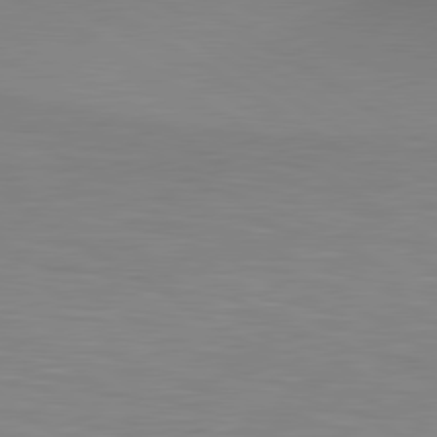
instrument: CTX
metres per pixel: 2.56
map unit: lApd
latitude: 80.2333
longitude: 134.0850
